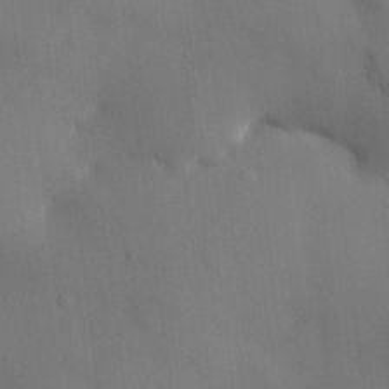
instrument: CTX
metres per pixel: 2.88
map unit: HNhu
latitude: 15.0648
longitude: 11.6344
